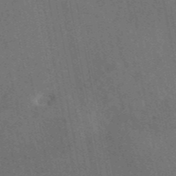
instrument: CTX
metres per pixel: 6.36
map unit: eAb
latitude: 46.7624
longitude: 111.8422
